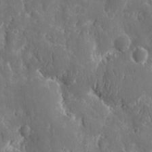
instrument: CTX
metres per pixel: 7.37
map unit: eHh
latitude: 12.6869
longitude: -73.2537
